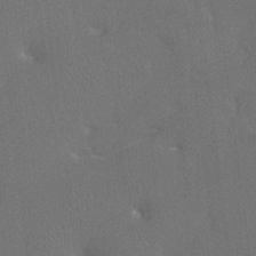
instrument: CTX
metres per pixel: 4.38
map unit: Htu
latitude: -7.2943
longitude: -33.8961
